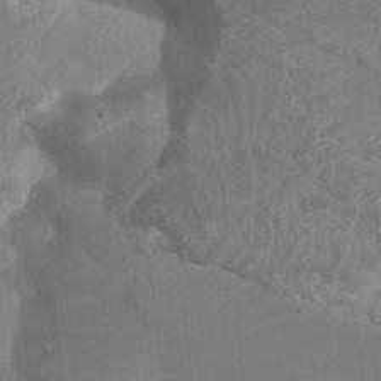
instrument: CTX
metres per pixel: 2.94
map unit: Htu
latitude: 2.5357
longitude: -20.0255
